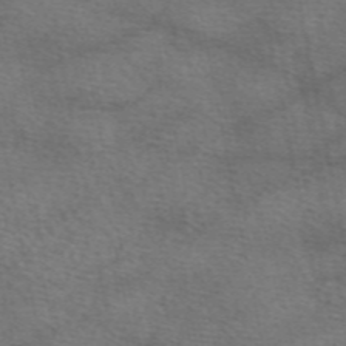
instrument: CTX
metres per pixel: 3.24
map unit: eAb
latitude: 50.4034
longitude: 110.8408
